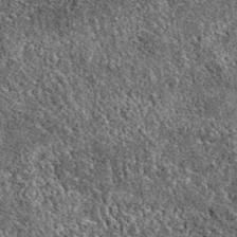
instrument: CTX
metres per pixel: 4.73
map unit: eAb
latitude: 37.7638
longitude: 111.0864
